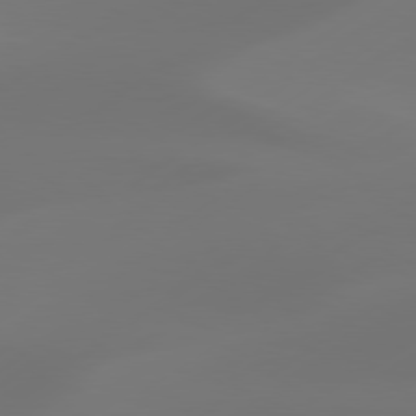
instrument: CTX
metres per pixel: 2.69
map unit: Hpe
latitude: 78.4979
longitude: -128.7813
